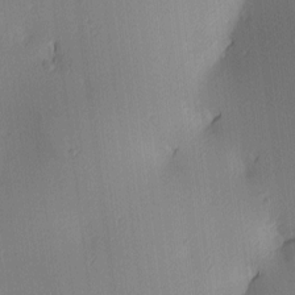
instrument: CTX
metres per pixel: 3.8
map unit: lAa
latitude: 2.9136
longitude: -116.1389
